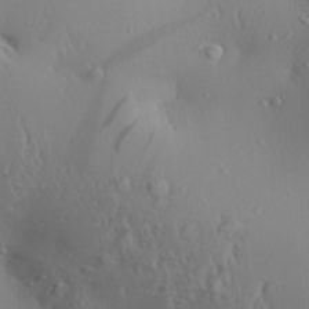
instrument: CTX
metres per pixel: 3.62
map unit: Aa
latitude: 30.3657
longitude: -132.4790
